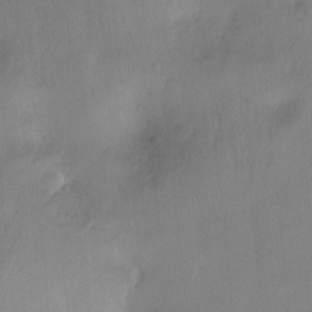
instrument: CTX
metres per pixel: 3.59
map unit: Ht
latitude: -11.7856
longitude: -39.3859
